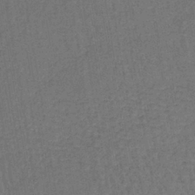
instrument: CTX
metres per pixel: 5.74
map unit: lHb
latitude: -39.4644
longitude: 63.6722
